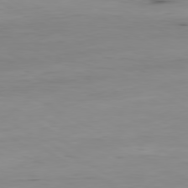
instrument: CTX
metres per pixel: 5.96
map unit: Hpe
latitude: -80.5574
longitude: 19.1053
